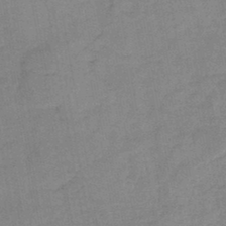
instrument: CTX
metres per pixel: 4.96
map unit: HNb
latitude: -45.6722
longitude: -37.8395
